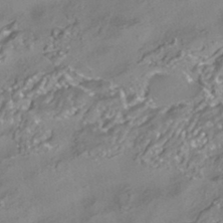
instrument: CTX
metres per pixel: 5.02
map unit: HNhu
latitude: -41.7289
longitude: 103.4832
